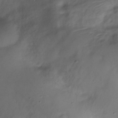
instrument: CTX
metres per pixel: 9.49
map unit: Hve
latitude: -30.1417
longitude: 91.2943
